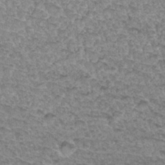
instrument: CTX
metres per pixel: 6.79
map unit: Hto
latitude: 33.5182
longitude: -47.5371
